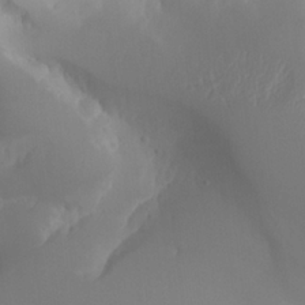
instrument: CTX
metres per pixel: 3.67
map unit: Aa
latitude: 25.0458
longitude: -127.6883
